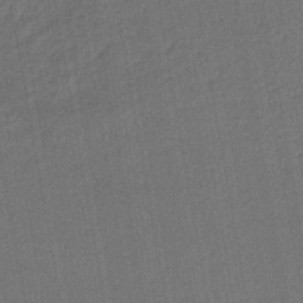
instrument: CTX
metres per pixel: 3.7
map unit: lHb
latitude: -43.0108
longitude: 61.1431
